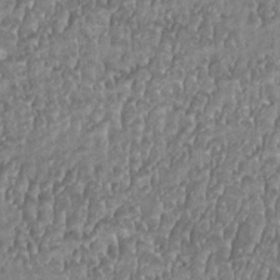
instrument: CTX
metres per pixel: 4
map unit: HNhu
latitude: 0.7624
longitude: 0.3307
